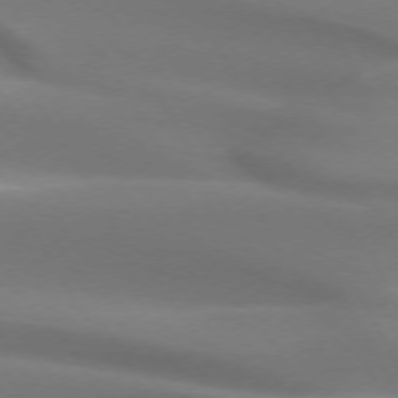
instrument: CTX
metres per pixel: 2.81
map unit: lApd
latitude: 73.3104
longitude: -49.4615
